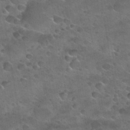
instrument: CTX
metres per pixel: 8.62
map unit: Nhu
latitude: 31.2348
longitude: -53.5182
